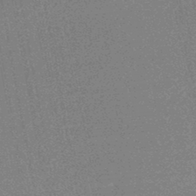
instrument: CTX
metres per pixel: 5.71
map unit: HNhu
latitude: -46.8786
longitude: 99.5966
